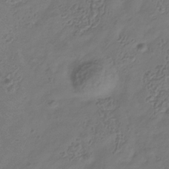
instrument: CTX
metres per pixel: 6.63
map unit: Hve
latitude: -34.4440
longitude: 90.5007
